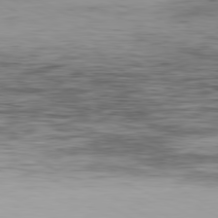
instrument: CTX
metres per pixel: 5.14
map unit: Hpe
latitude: -80.8786
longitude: 16.2362
